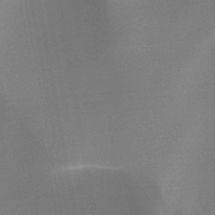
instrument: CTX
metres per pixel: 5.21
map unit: HNb
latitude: -44.4818
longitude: -44.6301
